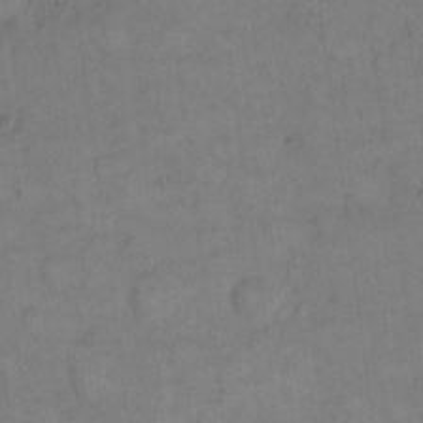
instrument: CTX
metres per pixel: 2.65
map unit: eHh
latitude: 14.3279
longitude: -66.2333
